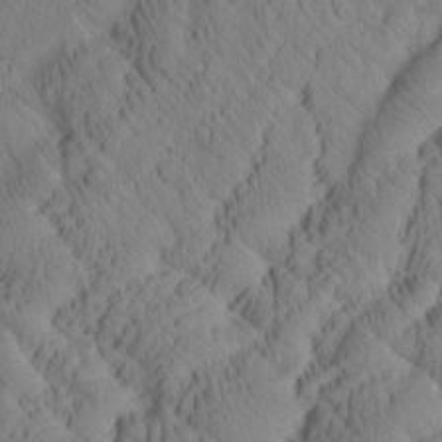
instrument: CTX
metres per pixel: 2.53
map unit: Htu
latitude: 1.4993
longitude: 176.1606
